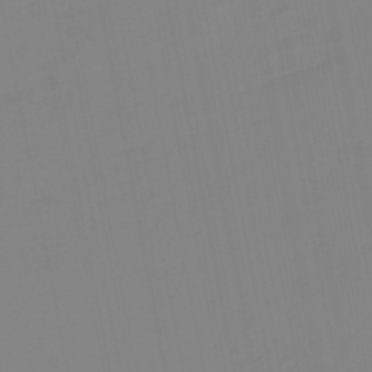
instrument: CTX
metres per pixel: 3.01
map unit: eHb
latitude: -48.8597
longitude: 85.1809
